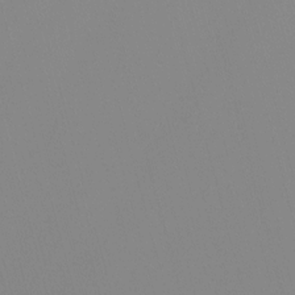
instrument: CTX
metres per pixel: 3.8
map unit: Nhu
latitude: -7.4454
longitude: -77.7071
